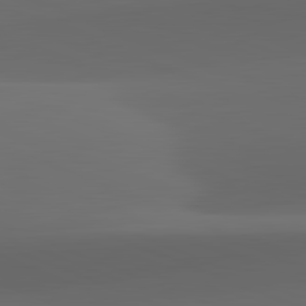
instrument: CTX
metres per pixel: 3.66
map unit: lApd
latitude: 82.0633
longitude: 143.4454
